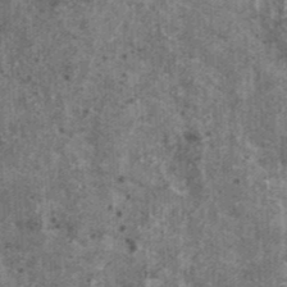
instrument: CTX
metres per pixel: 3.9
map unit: HNhu
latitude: 2.2144
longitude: 4.7652
